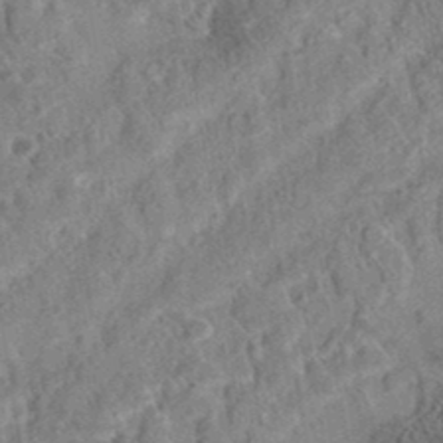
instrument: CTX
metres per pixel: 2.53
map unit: eAb
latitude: 36.4034
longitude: 113.2187
